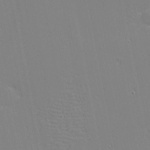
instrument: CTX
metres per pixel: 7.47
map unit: eHh
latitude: -3.5210
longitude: -81.1592
